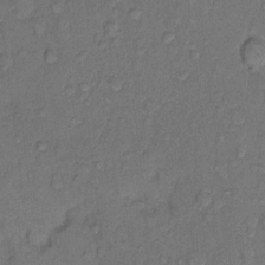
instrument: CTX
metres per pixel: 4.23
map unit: Hto
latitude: 10.9703
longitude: -62.2145
